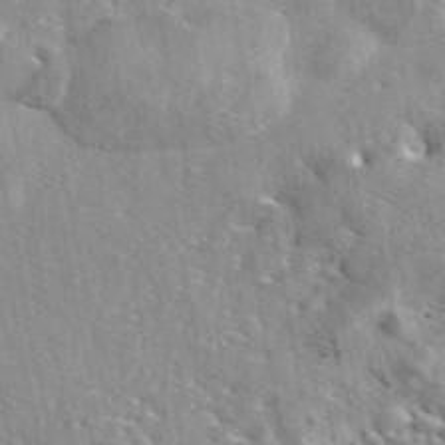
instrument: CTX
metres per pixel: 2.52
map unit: eAb
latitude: 44.6490
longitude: 113.8234
